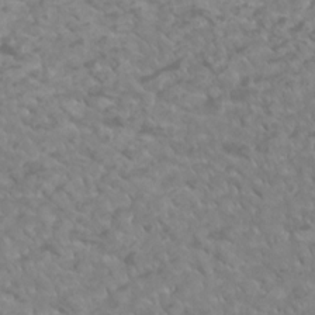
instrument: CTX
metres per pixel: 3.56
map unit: Htu
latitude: 2.5923
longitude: -21.1214
